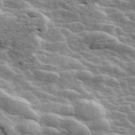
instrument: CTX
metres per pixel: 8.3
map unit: ANa
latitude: 45.5938
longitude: 38.0661
